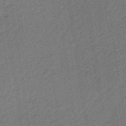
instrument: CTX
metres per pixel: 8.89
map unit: lHb
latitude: -35.1053
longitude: 62.7652
